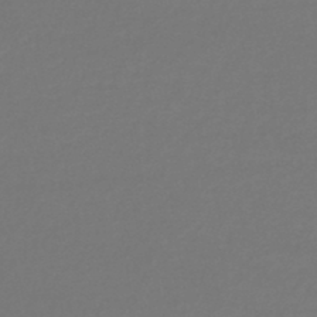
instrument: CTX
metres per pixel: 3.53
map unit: lHb
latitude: -45.1242
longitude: 76.4062
